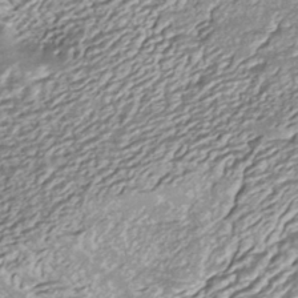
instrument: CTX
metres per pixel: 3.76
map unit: ANa
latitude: -40.8408
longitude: 105.2754
